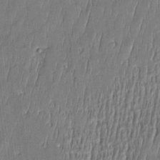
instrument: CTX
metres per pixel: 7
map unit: Htu
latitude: -5.5588
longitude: 175.1809
